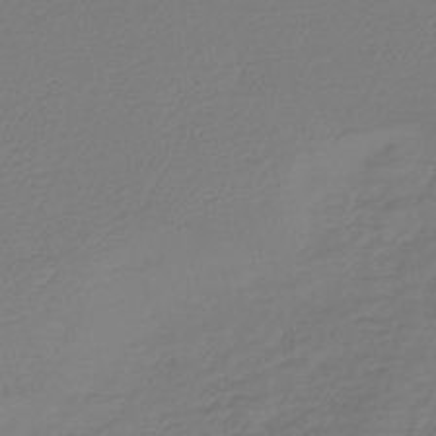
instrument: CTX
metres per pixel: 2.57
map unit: lHb
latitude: -42.8219
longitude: 65.4833
